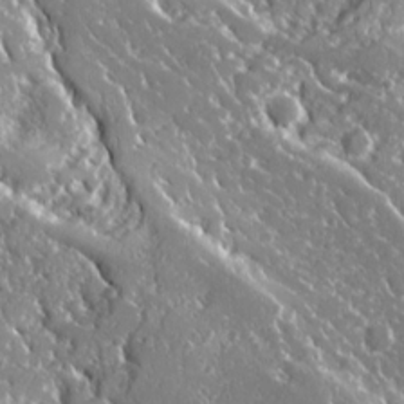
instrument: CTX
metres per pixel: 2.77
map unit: Ave
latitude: 16.5735
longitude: -130.2145
